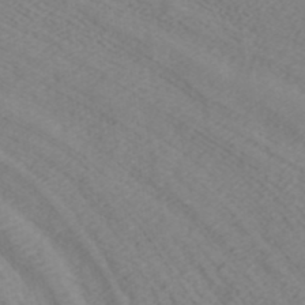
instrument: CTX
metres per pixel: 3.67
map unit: ANa
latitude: 37.5371
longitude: 23.8989
